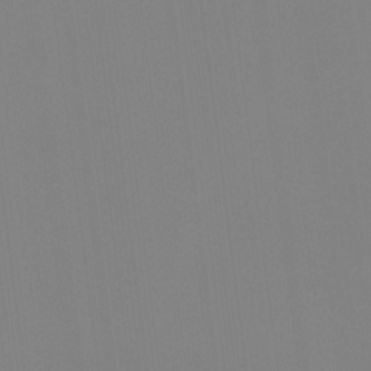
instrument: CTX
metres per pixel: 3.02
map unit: HNhu
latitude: -1.1809
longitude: -5.4993
